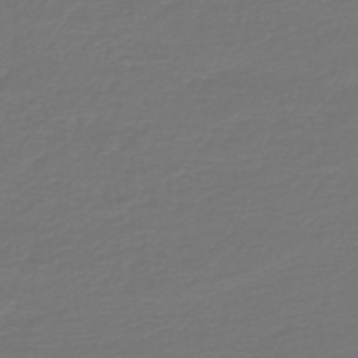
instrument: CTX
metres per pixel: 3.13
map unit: HNb
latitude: -47.1053
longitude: 53.8044
